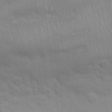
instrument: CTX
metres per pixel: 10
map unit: Nhu
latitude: 26.2712
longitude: -52.0633
